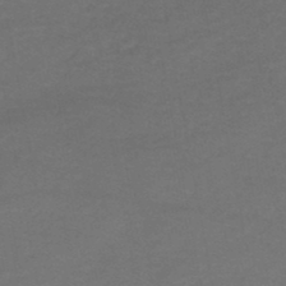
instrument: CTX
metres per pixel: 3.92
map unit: HNhu
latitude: -48.9731
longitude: 100.2361
